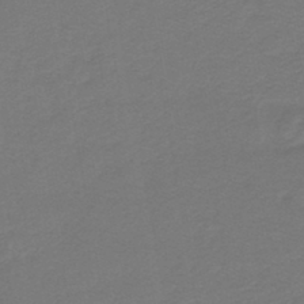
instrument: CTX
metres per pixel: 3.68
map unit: lHb
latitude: -42.6707
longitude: 62.0850
